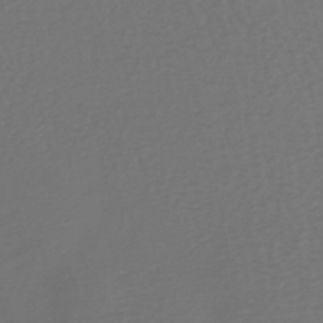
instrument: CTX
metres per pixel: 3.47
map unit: lHb
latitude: -39.0487
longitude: 63.1053
